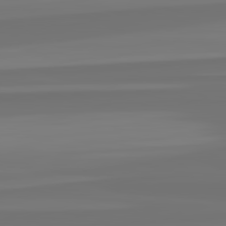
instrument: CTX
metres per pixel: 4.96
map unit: lApd
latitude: 82.5923
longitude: -178.0822
